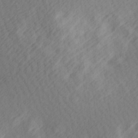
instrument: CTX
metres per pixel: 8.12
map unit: Hve
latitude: 13.5560
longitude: -91.7261
